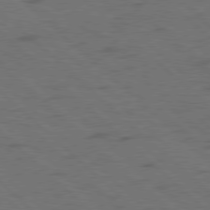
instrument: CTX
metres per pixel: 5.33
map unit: Hpe
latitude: 77.7449
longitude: -155.6316
